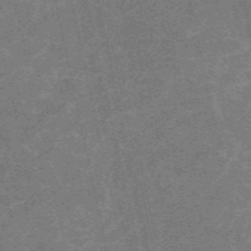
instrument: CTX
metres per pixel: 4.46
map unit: HNb
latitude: -54.8219
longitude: -40.3656
